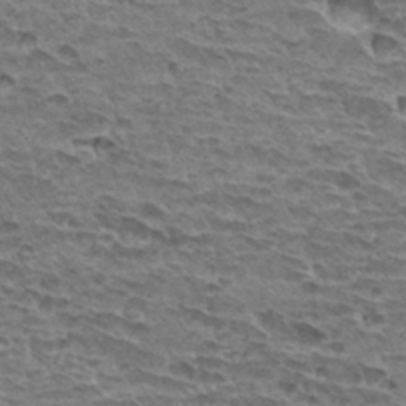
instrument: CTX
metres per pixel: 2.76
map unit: Hto
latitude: 32.2145
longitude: -40.1199
